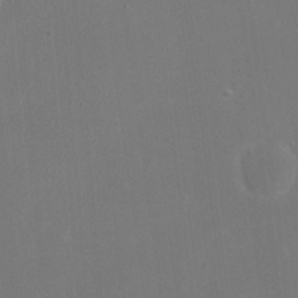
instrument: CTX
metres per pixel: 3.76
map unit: eHh
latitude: 19.7827
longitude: -67.8205
